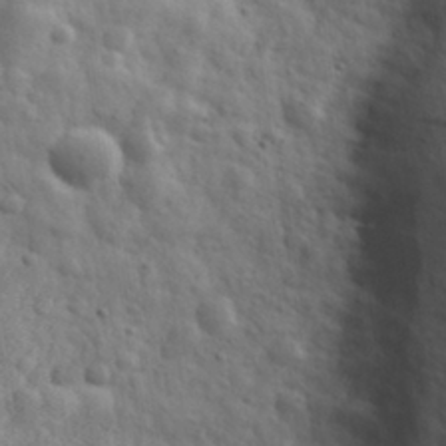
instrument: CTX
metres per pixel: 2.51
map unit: eHh
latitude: 31.5560
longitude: -73.1593
